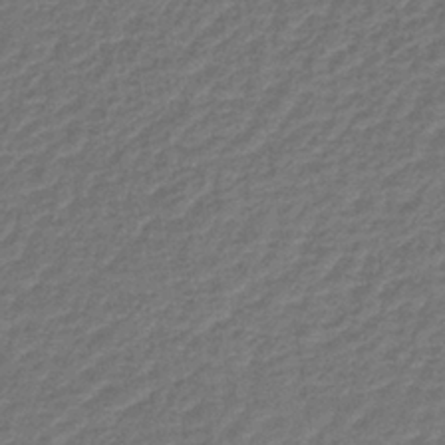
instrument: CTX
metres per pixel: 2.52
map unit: lHb
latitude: -38.1039
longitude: 57.0108
